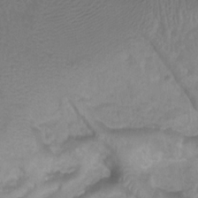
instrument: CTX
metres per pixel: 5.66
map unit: Htu
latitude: 3.7449
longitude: -21.4616
